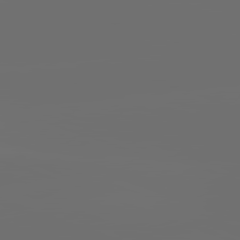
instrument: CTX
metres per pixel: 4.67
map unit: lApd
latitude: 82.0633
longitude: -152.1767
